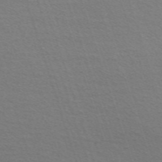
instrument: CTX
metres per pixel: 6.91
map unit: Nve
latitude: -57.0108
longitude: 59.4832
